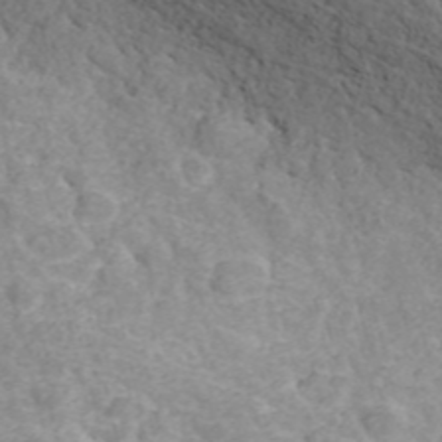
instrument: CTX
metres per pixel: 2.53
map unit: ANa
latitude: 40.3656
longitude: 34.4062
